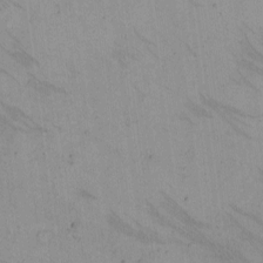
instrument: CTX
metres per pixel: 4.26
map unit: eHh
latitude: -9.1242
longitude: -67.8016
